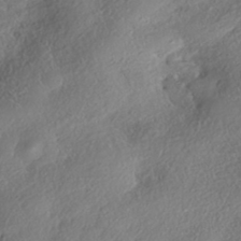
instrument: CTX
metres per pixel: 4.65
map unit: eHh
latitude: -41.8233
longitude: 121.6722
